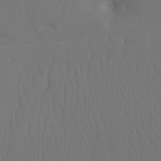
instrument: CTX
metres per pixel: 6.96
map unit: Htu
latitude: -7.5399
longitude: -32.6868
